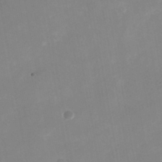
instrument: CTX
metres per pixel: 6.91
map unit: Nhu
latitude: -25.5588
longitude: -70.0255
